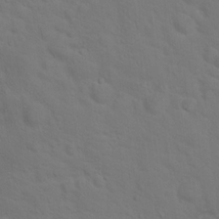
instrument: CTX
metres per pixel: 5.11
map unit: Nhu
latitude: 18.4979
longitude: -33.7639
